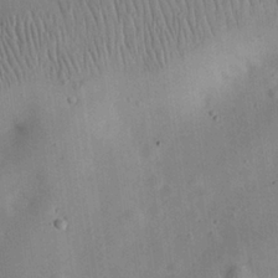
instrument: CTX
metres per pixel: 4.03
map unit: eHh
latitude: 25.3292
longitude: -69.0270
